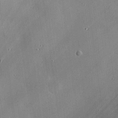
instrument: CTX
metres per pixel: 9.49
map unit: eHh
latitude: 24.4978
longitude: -90.6302
